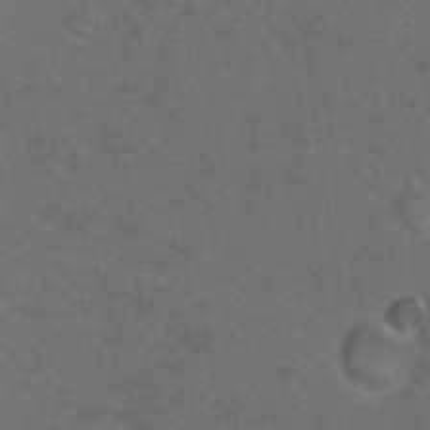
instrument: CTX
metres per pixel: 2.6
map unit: Hto
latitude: -7.4454
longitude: -35.9906
